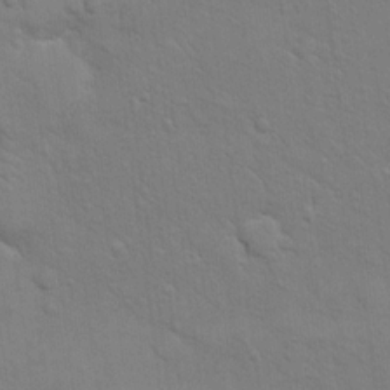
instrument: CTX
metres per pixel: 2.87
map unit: eHh
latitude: 16.8947
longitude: -66.6868
